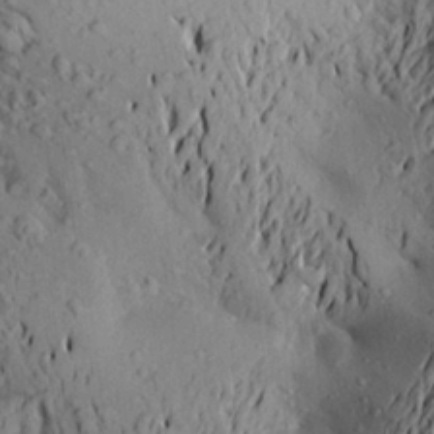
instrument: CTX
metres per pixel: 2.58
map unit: Aa
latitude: 21.0648
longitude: -149.8017
